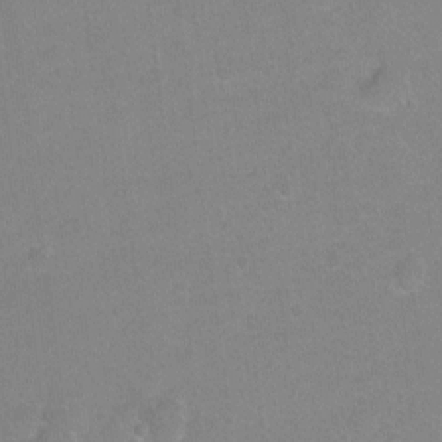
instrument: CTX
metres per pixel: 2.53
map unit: Hto
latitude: -4.9541
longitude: -35.7071
